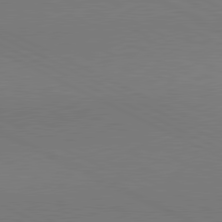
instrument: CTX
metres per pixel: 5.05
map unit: lApd
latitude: 80.8002
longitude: 144.8786
